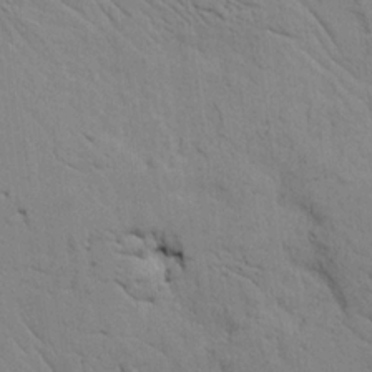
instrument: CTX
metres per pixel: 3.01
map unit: HNhu
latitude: 11.4616
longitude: 23.3888
